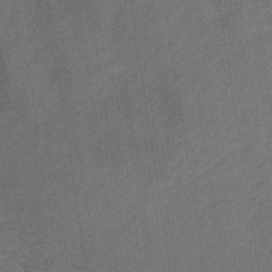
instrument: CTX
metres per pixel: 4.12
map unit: lHb
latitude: -35.4643
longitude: 70.8219
